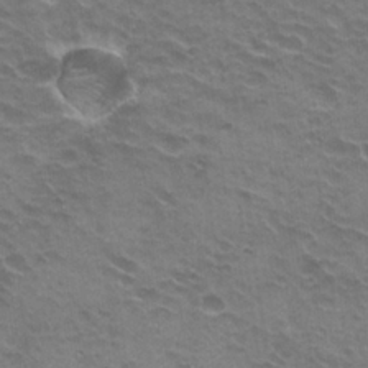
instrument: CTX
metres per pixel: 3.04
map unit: Hto
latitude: 21.9717
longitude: -32.0444
